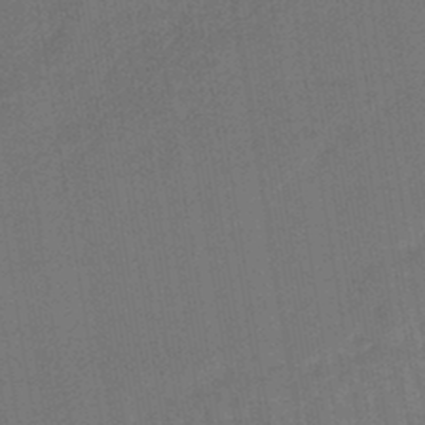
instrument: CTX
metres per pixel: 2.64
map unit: lHb
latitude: -44.4440
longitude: 64.6708
